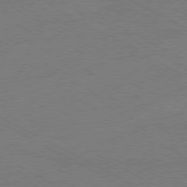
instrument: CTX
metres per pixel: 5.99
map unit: Ap
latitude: -79.5588
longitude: -82.3089
